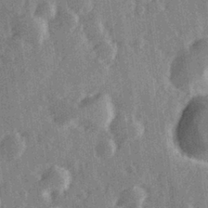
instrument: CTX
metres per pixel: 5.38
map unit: Hve
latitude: 27.9906
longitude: 147.3698
